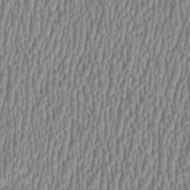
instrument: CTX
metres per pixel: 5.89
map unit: HNhu
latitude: 0.4034
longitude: -0.3845
